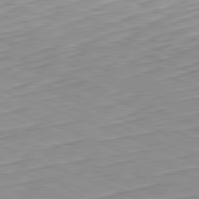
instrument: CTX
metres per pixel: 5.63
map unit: Hpe
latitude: -82.2361
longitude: 12.5952
